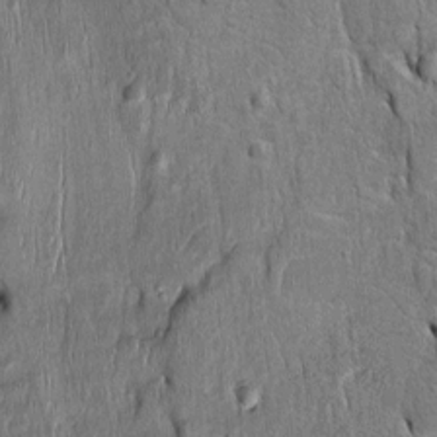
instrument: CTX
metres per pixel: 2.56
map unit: Htu
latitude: -3.3131
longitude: 151.6155
